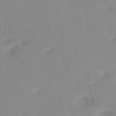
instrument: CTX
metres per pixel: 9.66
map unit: HNb
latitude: -54.0850
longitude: -48.5168
